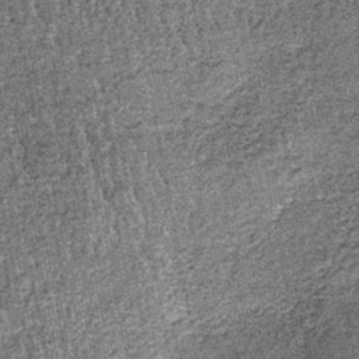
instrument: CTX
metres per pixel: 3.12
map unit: lHb
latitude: -38.9730
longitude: 64.9164
